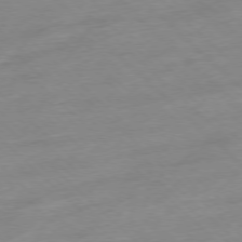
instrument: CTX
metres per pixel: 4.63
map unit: Ap
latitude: -77.3888
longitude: -97.9528
